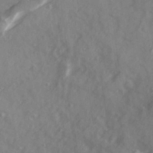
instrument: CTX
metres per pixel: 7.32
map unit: Ave
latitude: 19.6505
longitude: -130.9514
